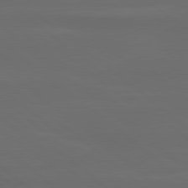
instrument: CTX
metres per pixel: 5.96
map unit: lApd
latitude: 80.0255
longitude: -115.4615
